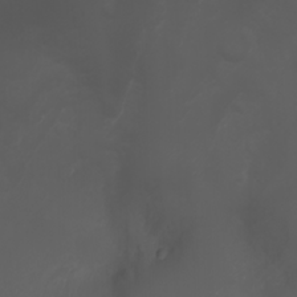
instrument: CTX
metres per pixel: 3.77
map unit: Nhu
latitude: -5.8422
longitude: -79.3293
